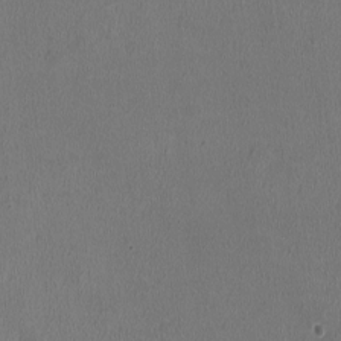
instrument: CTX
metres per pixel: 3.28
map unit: HNhu
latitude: -2.5384
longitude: -0.1011
